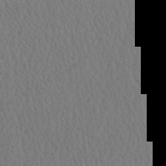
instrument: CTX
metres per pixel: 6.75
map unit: eHh
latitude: -3.4076
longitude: 15.9745
